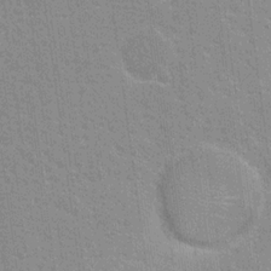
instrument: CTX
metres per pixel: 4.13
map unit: Nhu
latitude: 18.3467
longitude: -30.7058
